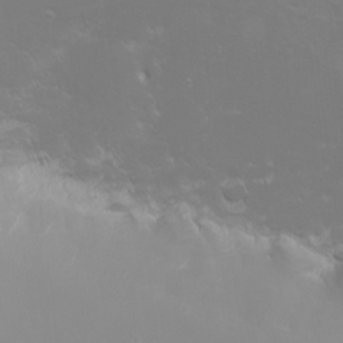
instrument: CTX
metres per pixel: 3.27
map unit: eHh
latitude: -6.9163
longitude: -79.0270
